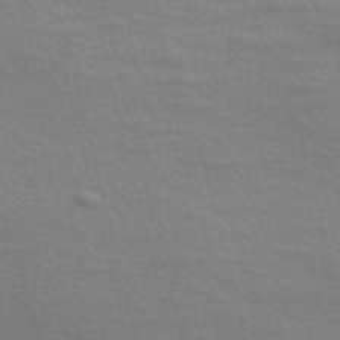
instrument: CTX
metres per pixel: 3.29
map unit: Nve
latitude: -56.7841
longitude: 60.0094
